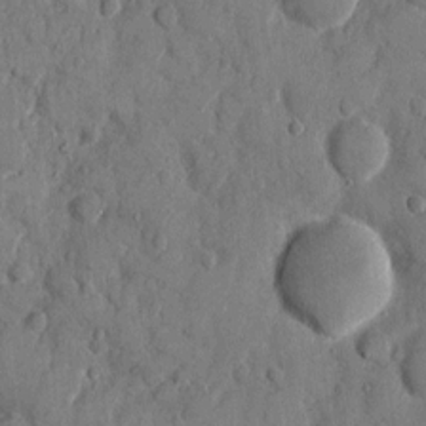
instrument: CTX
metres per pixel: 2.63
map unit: eHh
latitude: 9.3104
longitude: -67.2348
